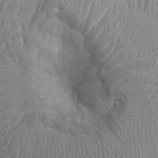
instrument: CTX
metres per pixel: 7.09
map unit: Ht
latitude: -2.5573
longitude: -15.8773
